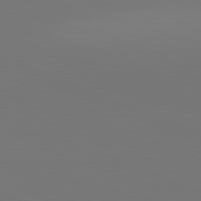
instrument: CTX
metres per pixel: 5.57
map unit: lApd
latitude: 81.7827
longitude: 146.3684
